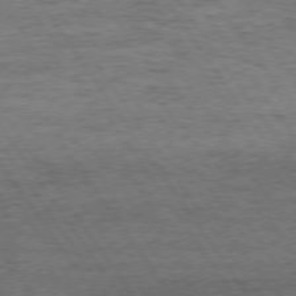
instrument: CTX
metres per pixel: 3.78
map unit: Hpe
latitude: 74.4601
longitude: -151.6694
